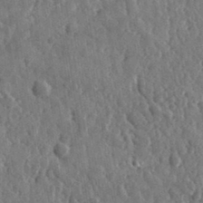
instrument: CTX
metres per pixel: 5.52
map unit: lHvf
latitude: 35.1781
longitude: -87.7260
